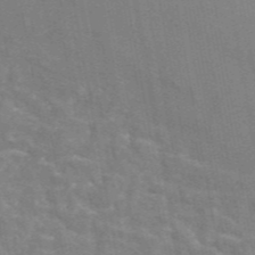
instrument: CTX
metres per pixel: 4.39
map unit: eAb
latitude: 46.6680
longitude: 116.8974
